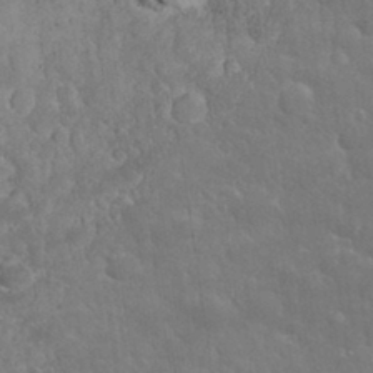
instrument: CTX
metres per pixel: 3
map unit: eHh
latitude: 32.9703
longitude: -64.0822
